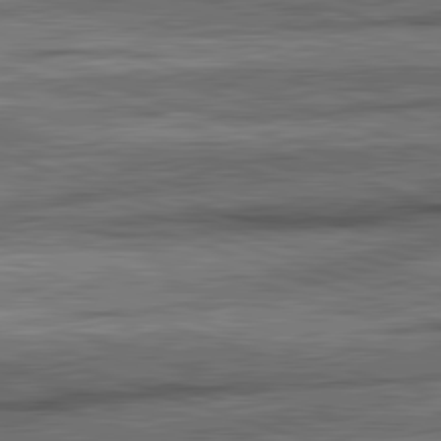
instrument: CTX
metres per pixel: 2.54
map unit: lApd
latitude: 82.3278
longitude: -163.9528
